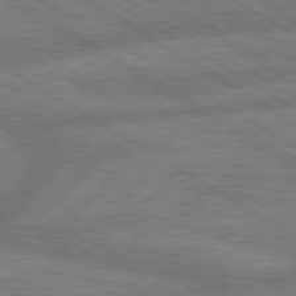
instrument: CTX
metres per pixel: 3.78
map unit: lApd
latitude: 79.7072
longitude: -166.1577
